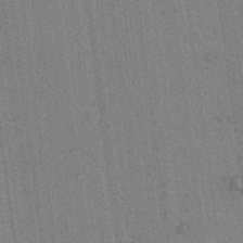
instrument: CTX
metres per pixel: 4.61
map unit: lAvf
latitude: 7.2726
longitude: 164.2551
